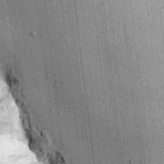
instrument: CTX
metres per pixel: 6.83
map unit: Ht
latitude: -3.5399
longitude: -13.3104
